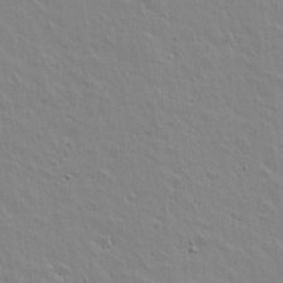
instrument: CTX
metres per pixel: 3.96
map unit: lAvf
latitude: 15.6883
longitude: -125.3670
